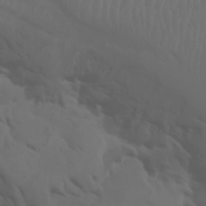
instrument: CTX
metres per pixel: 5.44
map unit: Htu
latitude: -6.2739
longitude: -70.2711
